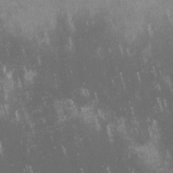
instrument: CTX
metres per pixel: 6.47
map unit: lHvf
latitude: -12.5952
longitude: -104.0444
